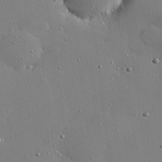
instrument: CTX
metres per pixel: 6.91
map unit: Hve
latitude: 26.2334
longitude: -92.4979
